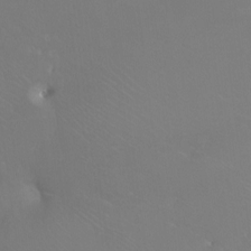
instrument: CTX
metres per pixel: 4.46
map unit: Htu
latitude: -7.5777
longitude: -33.3104
